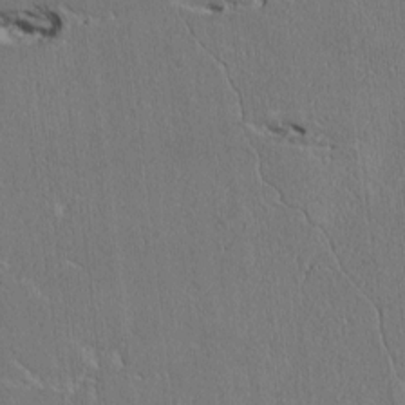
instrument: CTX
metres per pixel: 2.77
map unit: Htu
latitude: 3.8772
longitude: 150.8408
